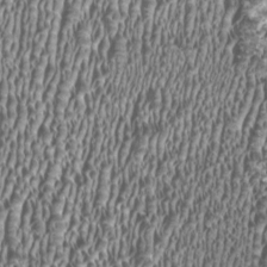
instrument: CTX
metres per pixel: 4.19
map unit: HNhu
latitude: -0.3118
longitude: 0.8975
